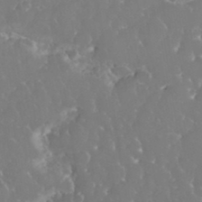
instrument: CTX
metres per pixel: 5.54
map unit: eHh
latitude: 34.5545
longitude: -63.3671
